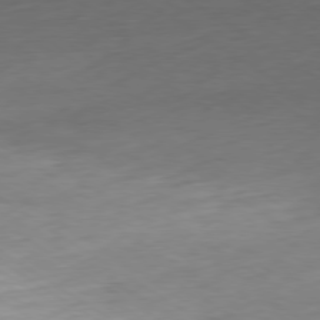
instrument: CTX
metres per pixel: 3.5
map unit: Ap
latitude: -78.8786
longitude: -58.4790
